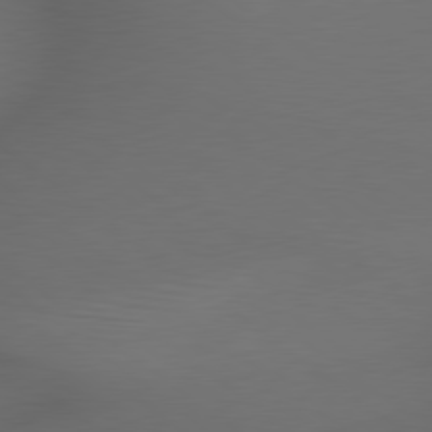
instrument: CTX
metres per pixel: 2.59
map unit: lApd
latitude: 79.2537
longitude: -173.1592
